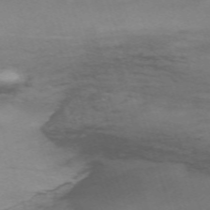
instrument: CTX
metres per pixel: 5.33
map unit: eHh
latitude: -62.5951
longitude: 51.6155
